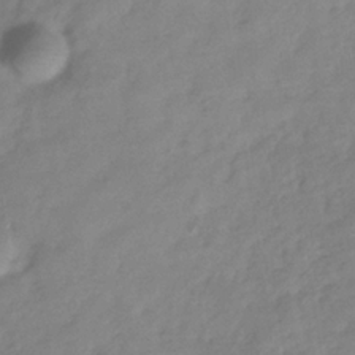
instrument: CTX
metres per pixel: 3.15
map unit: Hve
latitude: -32.5763
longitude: 89.9178
